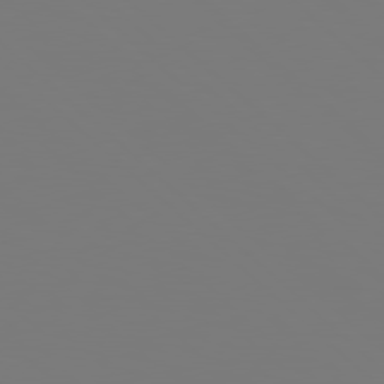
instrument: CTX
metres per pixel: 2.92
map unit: Hpe
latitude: 78.3279
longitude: -162.4034
